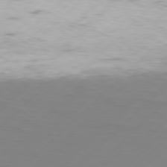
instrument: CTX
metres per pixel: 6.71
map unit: Hpe
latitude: 77.3292
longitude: -131.5749
